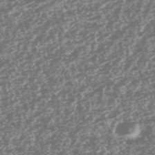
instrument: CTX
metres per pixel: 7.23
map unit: HNhu
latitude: -46.8219
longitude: 30.9919
